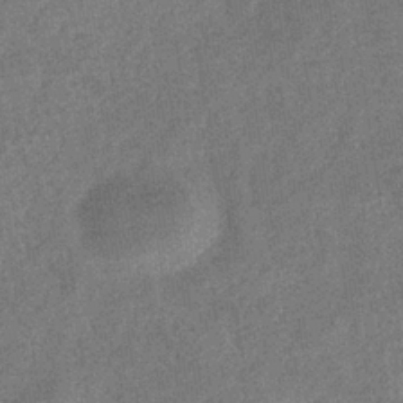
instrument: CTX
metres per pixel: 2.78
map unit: eHb
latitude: -35.5021
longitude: 78.4629
